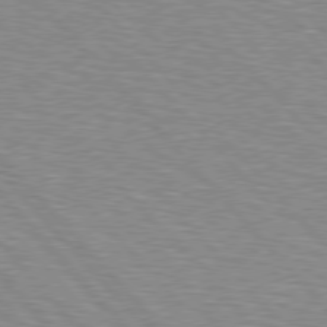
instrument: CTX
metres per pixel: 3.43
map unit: Hpe
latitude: 76.8569
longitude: -150.3845
